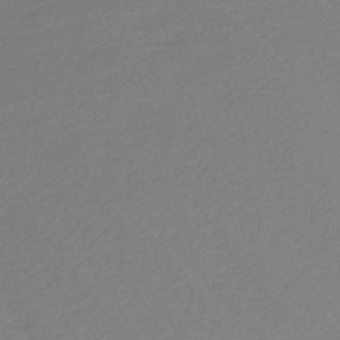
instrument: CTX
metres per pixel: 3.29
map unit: lHb
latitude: -46.6518
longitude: 57.5021
